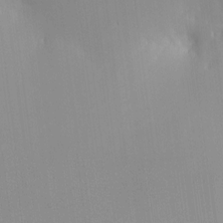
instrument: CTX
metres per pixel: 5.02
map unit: HNhu
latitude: 9.5560
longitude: 15.5966
